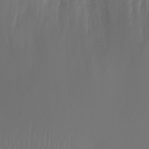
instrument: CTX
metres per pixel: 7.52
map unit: eHh
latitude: -3.4265
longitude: -76.1200
